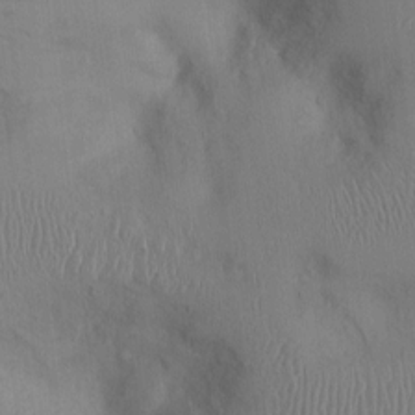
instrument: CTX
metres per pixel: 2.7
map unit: Ht
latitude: 0.2900
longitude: -13.3482
